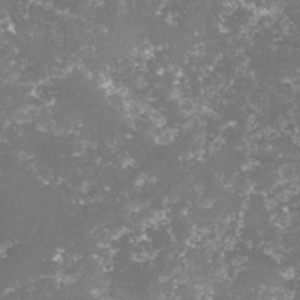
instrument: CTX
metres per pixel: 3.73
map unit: lHvf
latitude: -15.2565
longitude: -98.6868
